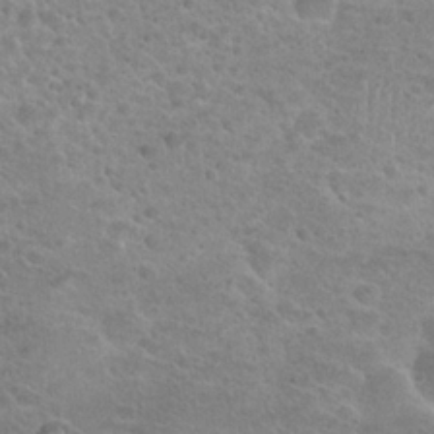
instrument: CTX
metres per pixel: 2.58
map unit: Hto
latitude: 24.1577
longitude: -49.6883
